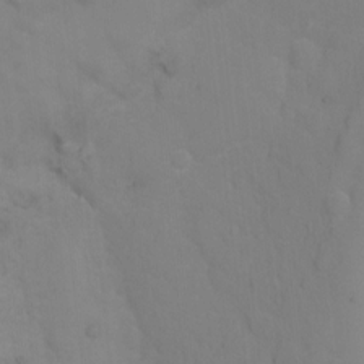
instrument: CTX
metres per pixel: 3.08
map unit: Ht
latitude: -0.9920
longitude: -33.7828
